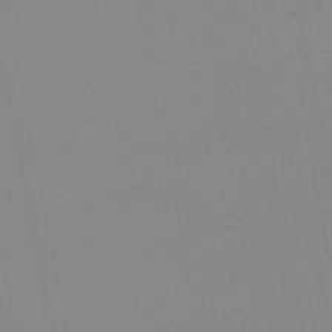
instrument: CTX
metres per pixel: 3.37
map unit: lHb
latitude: -48.6897
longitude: 71.3510
